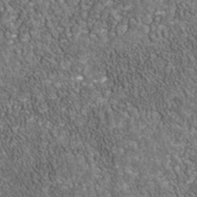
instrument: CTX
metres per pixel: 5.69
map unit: Nhu
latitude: -39.9556
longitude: -84.9703
